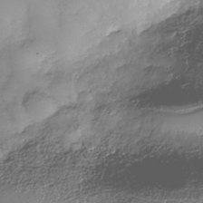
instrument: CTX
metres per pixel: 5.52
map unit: Nhe
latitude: -38.0472
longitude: -147.2915
